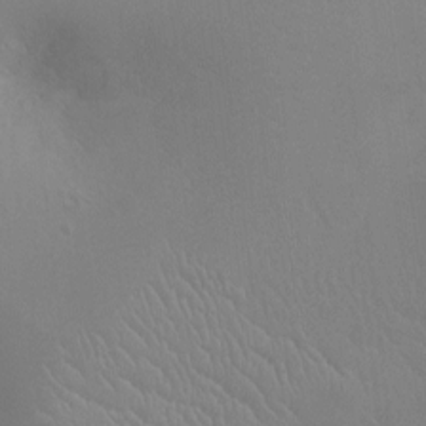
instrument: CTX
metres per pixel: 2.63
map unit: Ht
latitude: -3.4643
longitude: -17.8205
